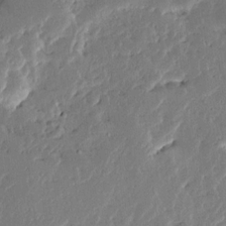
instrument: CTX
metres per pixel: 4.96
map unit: Ave
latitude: 14.5735
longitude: -137.9906
